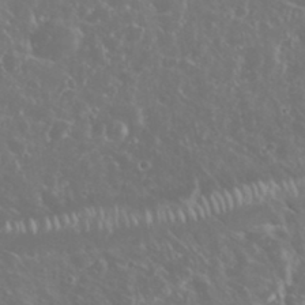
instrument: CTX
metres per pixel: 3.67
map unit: eHh
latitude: 34.7624
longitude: -60.9324
